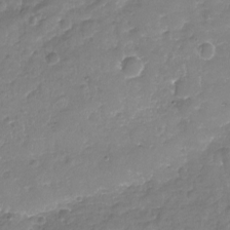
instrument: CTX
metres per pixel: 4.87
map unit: Nhu
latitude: -18.5952
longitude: -58.1011
